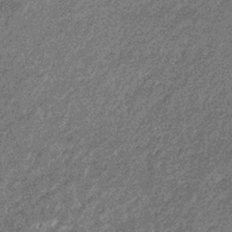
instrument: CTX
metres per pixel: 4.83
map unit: eHb
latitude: -32.1417
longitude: 71.0298
